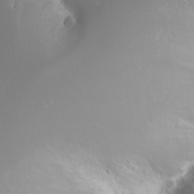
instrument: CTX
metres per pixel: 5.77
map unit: Nhu
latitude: -7.5777
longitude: -71.5182
